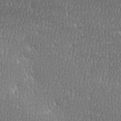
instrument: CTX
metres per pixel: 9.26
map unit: Ave
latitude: -0.7464
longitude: -114.7813
